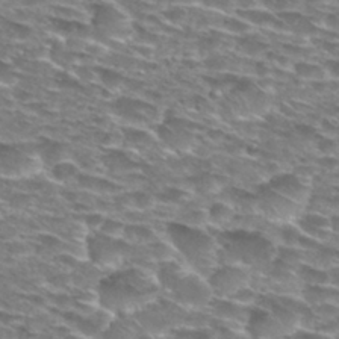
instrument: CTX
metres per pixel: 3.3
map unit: Hto
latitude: 28.9513
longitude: -47.8395
